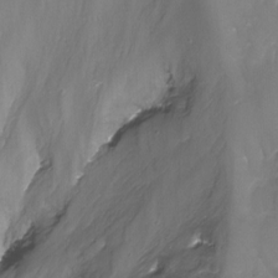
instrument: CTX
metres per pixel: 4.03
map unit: Nhu
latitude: -13.5966
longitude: -66.7813
